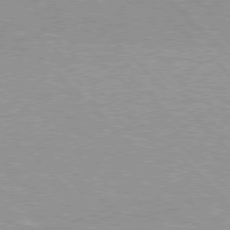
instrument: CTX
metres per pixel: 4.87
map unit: Hpe
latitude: 76.5356
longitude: -156.6490
